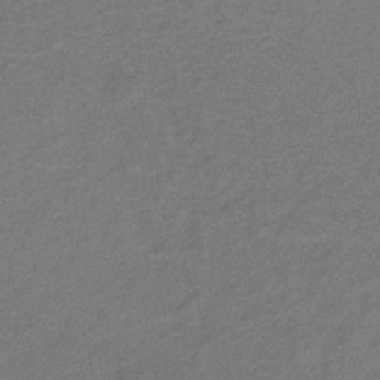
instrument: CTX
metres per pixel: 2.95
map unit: lHb
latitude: -33.2565
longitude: 66.7841
